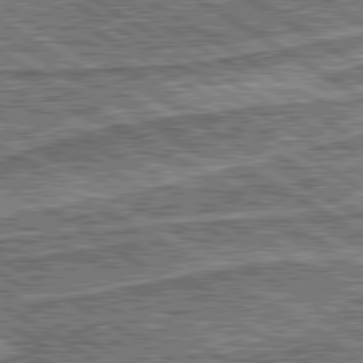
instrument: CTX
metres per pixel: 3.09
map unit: lApd
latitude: 80.4601
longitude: 173.0675
